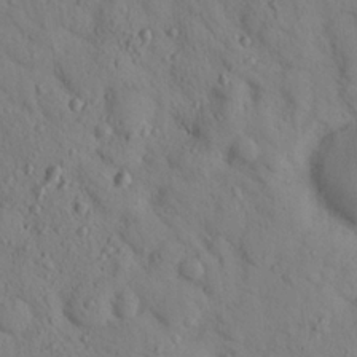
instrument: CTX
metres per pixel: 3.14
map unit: lHvf
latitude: 14.5924
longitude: 177.7289
